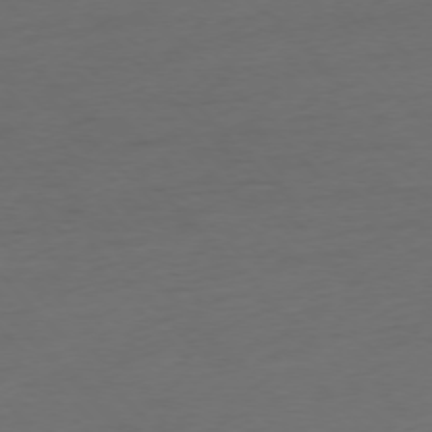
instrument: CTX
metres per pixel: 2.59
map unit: Ap
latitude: -76.9353
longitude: -71.4615
